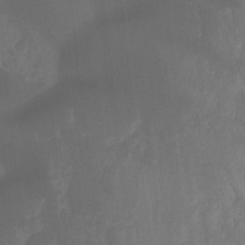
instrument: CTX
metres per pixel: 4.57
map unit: Ht
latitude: -14.1606
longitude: -57.8394
